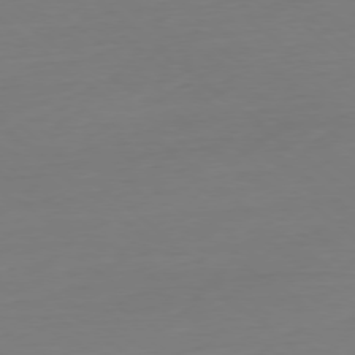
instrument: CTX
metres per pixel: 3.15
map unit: Ap
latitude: -78.4629
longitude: -76.8191
